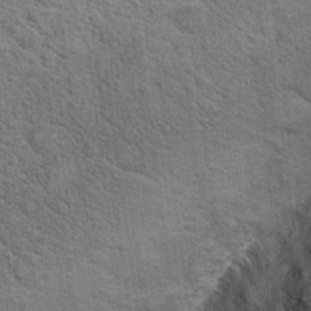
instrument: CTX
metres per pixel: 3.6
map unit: Hto
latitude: 20.5924
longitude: -44.2522
